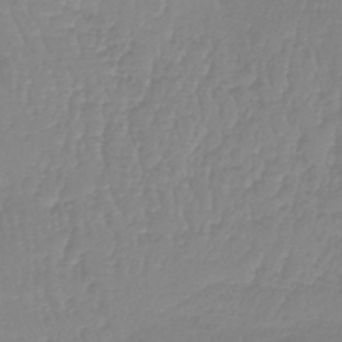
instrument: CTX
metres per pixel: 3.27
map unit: lHb
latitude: -40.4629
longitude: 67.3887
